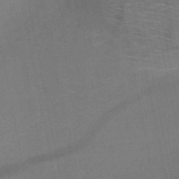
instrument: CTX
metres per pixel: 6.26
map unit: HNb
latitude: -51.1431
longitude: -42.5735
